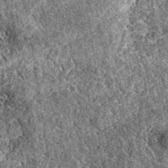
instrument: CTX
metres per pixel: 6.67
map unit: eAb
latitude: 38.6112
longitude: 111.9367
